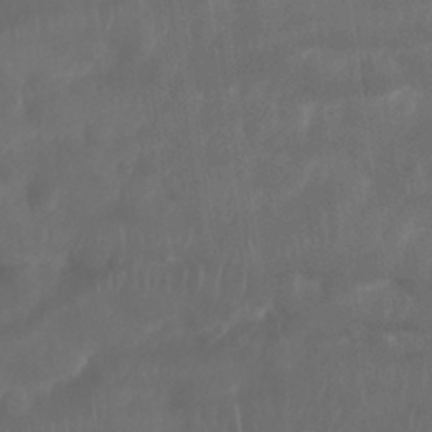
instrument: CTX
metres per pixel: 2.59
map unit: Nhu
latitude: 25.7827
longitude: -62.4790
